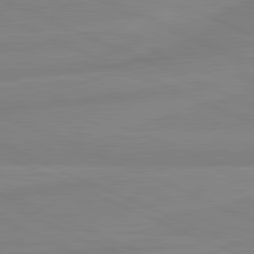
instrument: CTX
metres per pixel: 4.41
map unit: lApd
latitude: 81.6505
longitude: -173.6504
